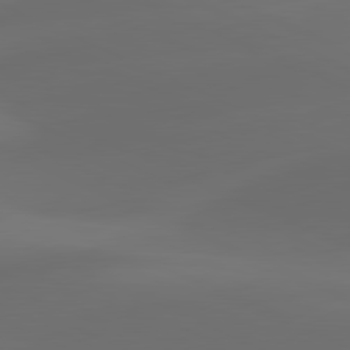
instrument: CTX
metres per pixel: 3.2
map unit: lApd
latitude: 80.7813
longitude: -82.4223
